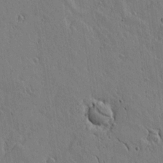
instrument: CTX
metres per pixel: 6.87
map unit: lAvf
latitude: 14.8947
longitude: -126.0444
